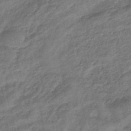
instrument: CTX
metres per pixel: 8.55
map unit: eHb
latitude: -43.5966
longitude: 84.5006
